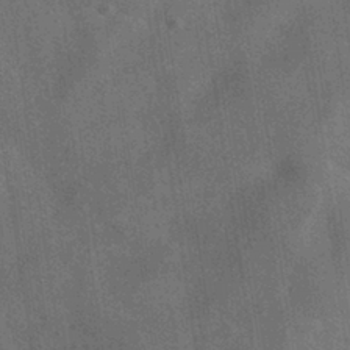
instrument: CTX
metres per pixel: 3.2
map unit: HNhu
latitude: -40.0661
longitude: 95.8233
